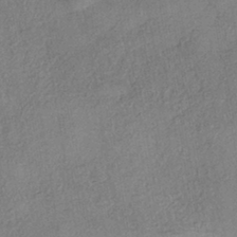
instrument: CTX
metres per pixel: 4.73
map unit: eHh
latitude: -41.4643
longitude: 120.1228
